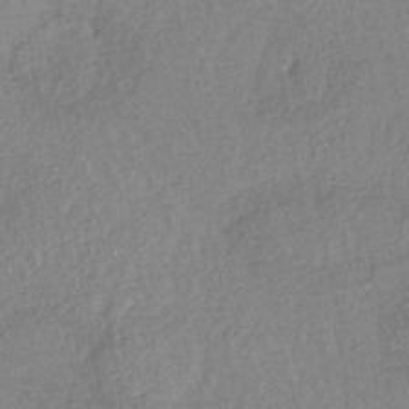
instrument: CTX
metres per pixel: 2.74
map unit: lHb
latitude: -40.5196
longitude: 68.9730
